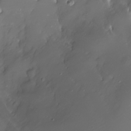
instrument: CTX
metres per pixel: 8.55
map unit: Nhe
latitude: -32.5385
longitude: -116.7624
